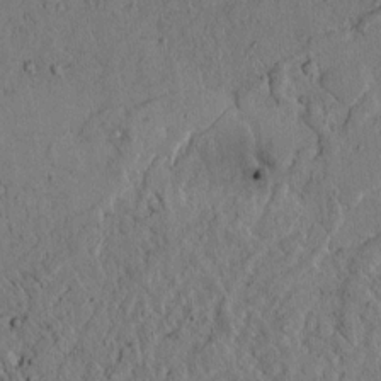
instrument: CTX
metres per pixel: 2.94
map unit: lAvf
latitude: 4.9325
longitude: 159.4265
